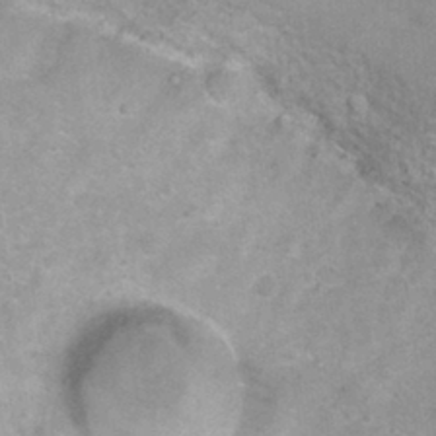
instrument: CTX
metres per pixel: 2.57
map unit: Ht
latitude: 1.4048
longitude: -33.1403
